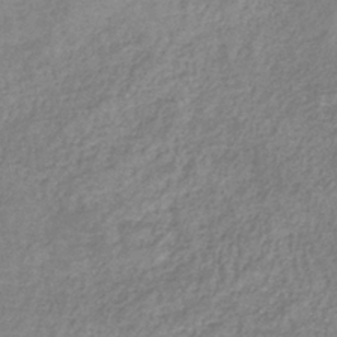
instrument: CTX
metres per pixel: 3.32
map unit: HNb
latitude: -34.6329
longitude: 55.4832
